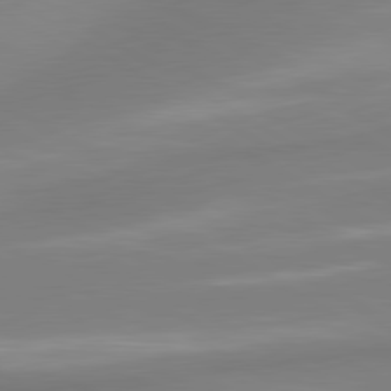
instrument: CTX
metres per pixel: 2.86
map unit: lApd
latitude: 80.5924
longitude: 175.1620
